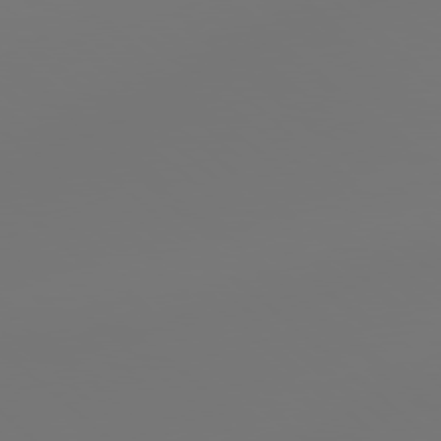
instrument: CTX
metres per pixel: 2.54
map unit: Hpe
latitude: 78.3656
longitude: 178.0283
